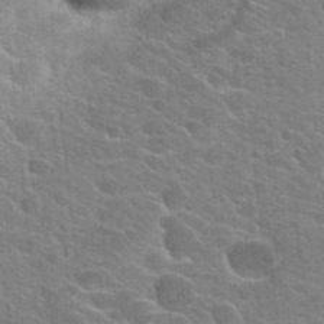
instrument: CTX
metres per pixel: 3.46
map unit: Hto
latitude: 24.5545
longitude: -36.5735
